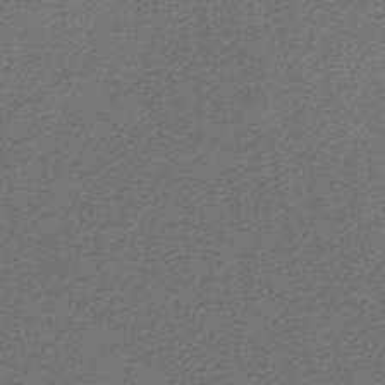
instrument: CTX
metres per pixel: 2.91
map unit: lHb
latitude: -42.1038
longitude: 62.1605
